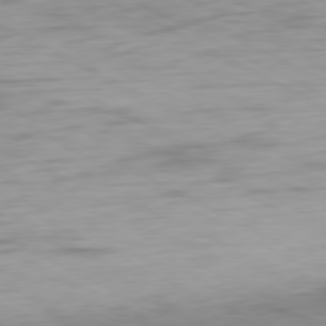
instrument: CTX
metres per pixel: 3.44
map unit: Ap
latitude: -80.7652
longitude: -61.8205
